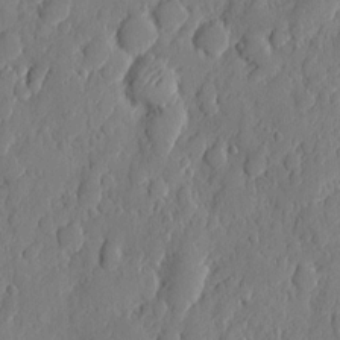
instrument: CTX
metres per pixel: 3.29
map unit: eHh
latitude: 6.8947
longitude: -73.6127
